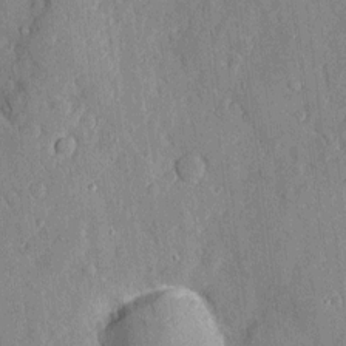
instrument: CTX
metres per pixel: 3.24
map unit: eHh
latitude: 4.0822
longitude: -71.8016
